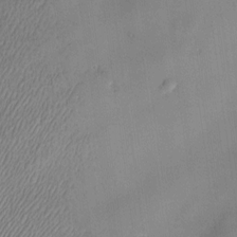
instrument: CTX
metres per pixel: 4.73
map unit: Nve
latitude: -23.4644
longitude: -138.7057
